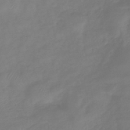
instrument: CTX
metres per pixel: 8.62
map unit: lHb
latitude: -42.0283
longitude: 81.3132
